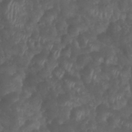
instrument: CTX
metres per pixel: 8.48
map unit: Nhu
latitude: 28.7813
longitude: -56.3278
